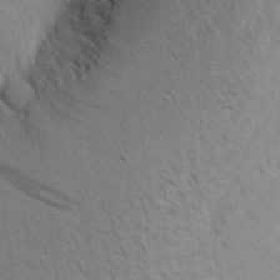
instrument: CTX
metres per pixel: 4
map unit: Aa
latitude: 21.5938
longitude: -144.2900
